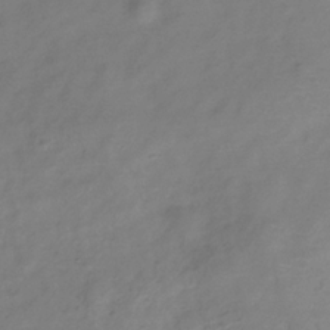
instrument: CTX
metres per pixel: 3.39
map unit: Hve
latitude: -33.2943
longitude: 88.9164
